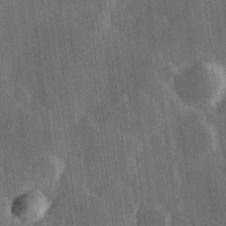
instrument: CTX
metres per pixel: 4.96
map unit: Hve
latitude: 27.5749
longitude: 147.6344
